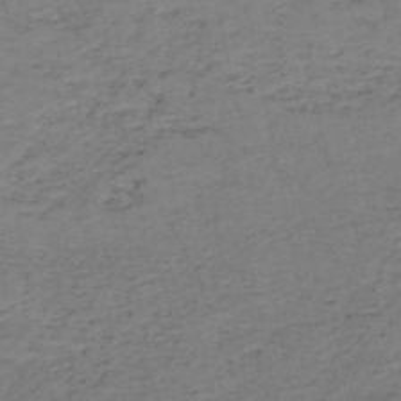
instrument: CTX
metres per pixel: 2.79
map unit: HNb
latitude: -50.3873
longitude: -51.7827
